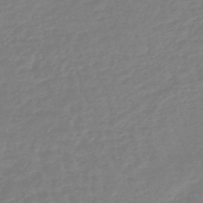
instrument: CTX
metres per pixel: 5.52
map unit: eHb
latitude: -45.8045
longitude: 81.5777
